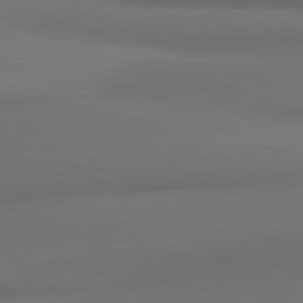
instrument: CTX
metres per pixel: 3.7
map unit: lApd
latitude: 81.5938
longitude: 171.7289
